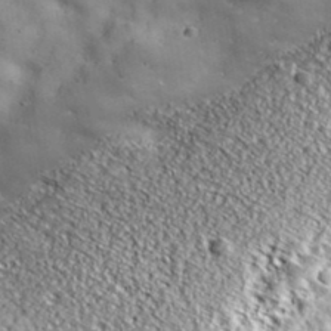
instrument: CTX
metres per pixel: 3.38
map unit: ANa
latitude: 39.0647
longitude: -91.8016
